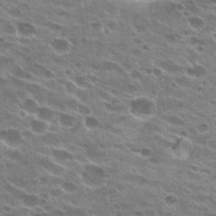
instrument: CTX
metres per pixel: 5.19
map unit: Hto
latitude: 23.9717
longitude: -41.3103
